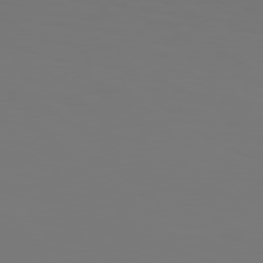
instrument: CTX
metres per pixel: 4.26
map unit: Hpe
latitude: 76.0444
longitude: -133.4426
